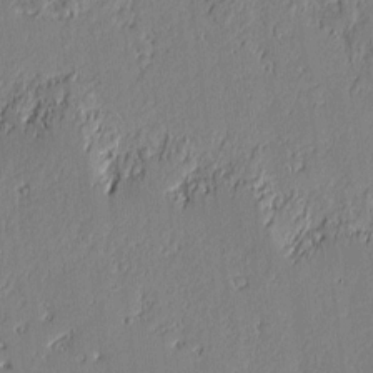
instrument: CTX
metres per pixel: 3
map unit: lAvf
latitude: -0.9542
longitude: -107.0647
